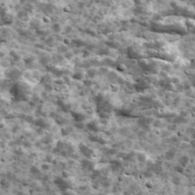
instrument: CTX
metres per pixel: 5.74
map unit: Ave
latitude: 17.2159
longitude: -134.4601
